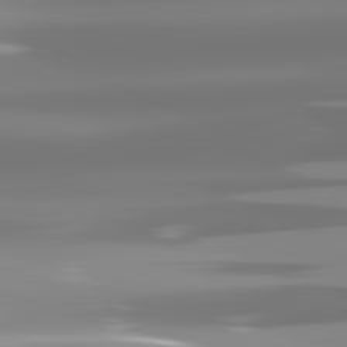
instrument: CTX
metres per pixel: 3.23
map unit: lApd
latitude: 82.0255
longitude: -137.6883
